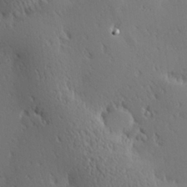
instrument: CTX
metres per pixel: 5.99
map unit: Hve
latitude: 27.4993
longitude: -93.1781
